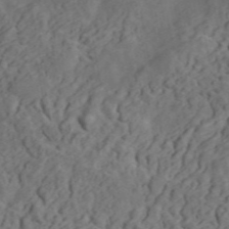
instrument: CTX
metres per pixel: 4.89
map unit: ANa
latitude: 47.3482
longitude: -83.8961
